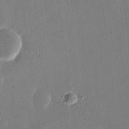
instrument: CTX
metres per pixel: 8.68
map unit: eHh
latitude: 18.5923
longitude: -70.1011
